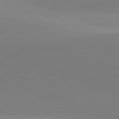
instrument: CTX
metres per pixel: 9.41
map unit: lApd
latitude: 81.9717
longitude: 136.1039
